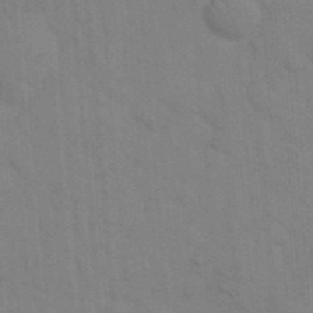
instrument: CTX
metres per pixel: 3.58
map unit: eHh
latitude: 18.6490
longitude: -63.8773
